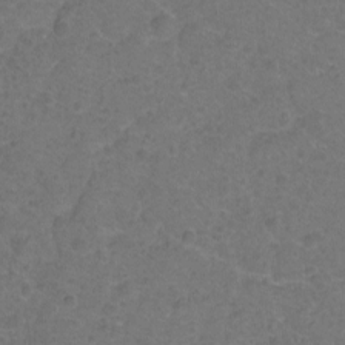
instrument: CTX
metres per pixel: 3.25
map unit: Hto
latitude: -2.5384
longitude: -34.8380
